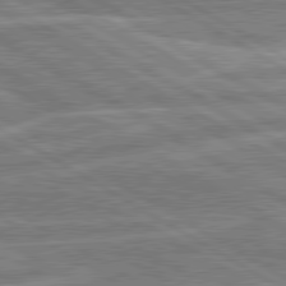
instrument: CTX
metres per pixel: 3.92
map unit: lApd
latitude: 80.5546
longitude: -170.4601
